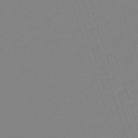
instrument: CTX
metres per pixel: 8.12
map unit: lHb
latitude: -49.0865
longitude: 81.6155
